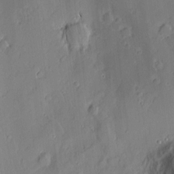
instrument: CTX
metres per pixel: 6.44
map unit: Nhu
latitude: -5.4076
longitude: -152.0822
